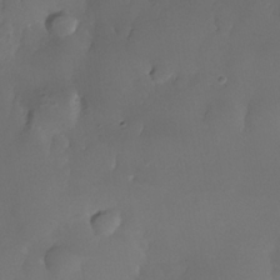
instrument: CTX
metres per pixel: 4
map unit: Nhe
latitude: -35.1998
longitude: -131.0081
